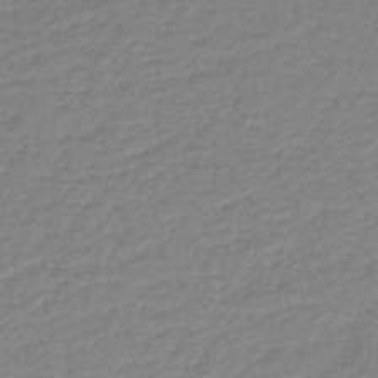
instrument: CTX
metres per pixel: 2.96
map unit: lHb
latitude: -41.1998
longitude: 71.1053
